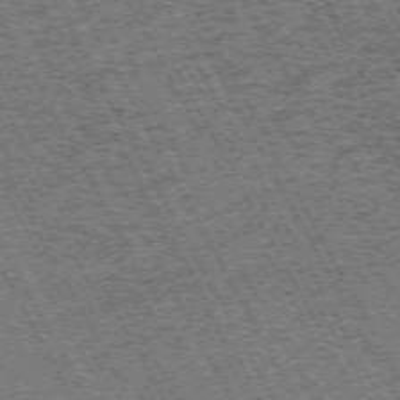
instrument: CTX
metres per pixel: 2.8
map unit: Hpe
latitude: -71.6344
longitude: 11.1998
